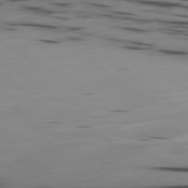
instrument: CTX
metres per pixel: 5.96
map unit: Ap
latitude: -79.8044
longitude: -62.6680
